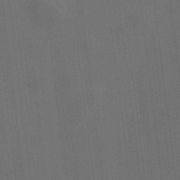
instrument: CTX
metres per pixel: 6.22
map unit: HNhu
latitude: 11.0270
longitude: 10.4251
